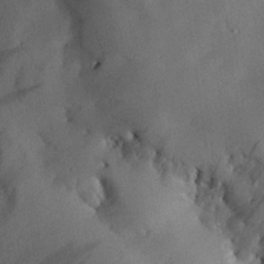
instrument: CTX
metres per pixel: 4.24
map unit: Nhu
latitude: 26.3278
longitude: -73.0270
